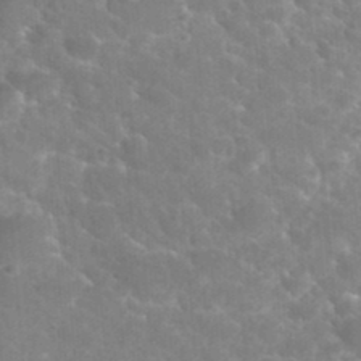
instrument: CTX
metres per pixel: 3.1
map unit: Hto
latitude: 35.9339
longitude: -46.8758
